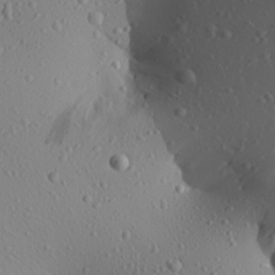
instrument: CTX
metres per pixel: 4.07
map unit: Aa
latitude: 24.5356
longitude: -144.3845
